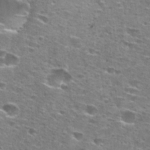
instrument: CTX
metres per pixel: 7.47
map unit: Hto
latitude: 27.6694
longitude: -47.7639
